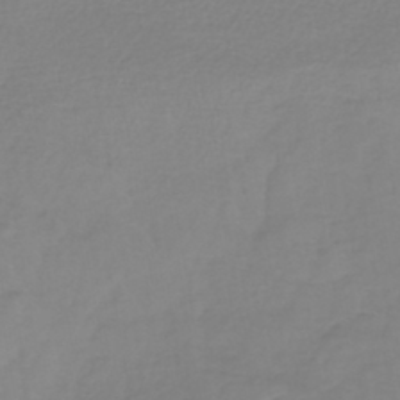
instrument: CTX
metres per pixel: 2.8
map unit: lHb
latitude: -42.3495
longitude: 71.4643
